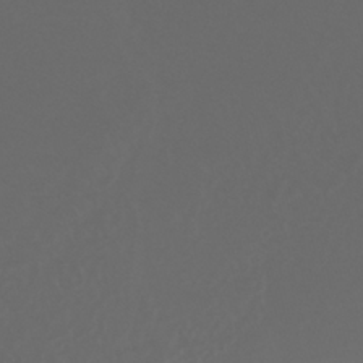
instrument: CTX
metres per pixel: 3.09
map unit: HNhu
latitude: -40.2928
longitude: 97.5210
